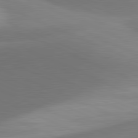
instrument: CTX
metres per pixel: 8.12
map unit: lApd
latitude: 81.4237
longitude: 130.0283
